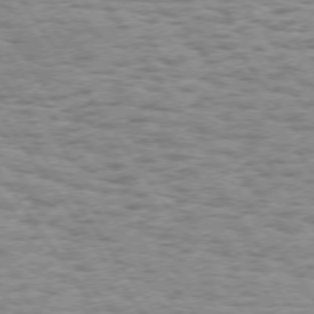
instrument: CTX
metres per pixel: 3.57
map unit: Hpe
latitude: 73.4805
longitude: -134.4979
